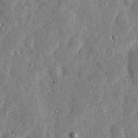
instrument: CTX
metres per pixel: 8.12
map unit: eHh
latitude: 5.7827
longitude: -72.0444
